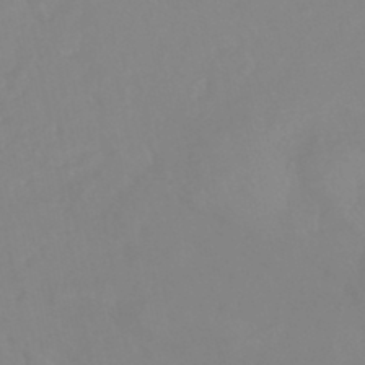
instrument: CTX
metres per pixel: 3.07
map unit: eHb
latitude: -45.1053
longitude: 84.4251
